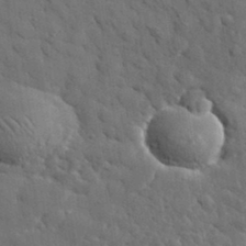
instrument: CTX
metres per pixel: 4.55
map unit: lHvf
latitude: 35.0647
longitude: -86.7813
